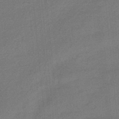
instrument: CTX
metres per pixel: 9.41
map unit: HNhu
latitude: -41.6155
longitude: 90.6897
